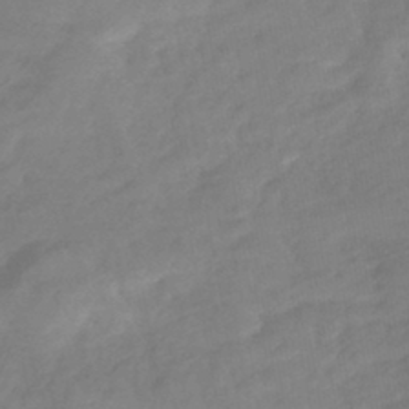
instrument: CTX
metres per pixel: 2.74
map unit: HNhu
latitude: -42.8974
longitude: 91.0487
